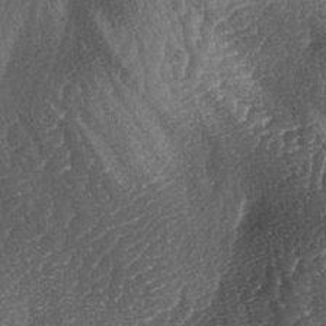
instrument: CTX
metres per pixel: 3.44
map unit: lAa
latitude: -3.9367
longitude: -127.1970
